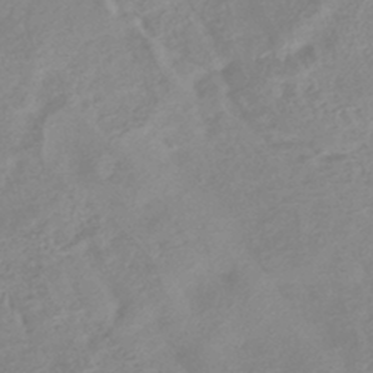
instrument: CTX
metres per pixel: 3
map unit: HNhu
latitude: -42.1983
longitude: 91.1054
